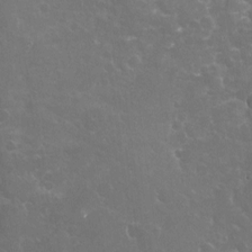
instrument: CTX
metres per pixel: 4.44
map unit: Nhu
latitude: -19.8800
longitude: -57.4048
